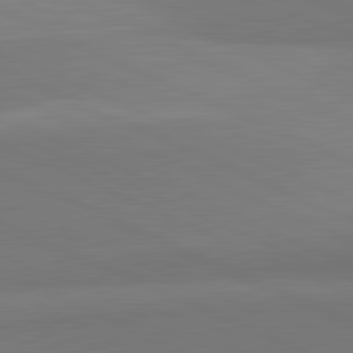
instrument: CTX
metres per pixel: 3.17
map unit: lApd
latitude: 81.8394
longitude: 150.9353
